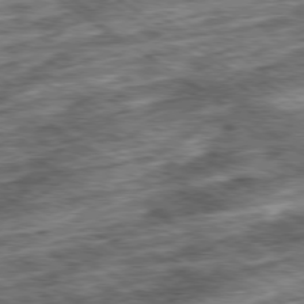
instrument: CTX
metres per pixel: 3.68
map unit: Ap
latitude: -79.4643
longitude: -49.4804
